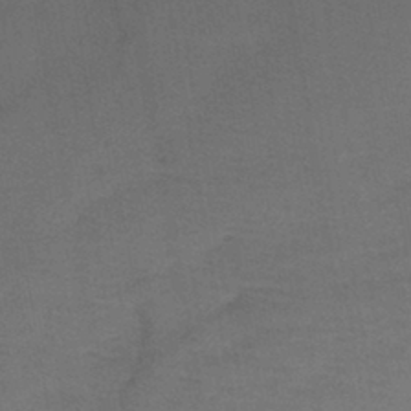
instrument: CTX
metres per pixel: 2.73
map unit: lHb
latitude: -42.5195
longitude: 79.6910
